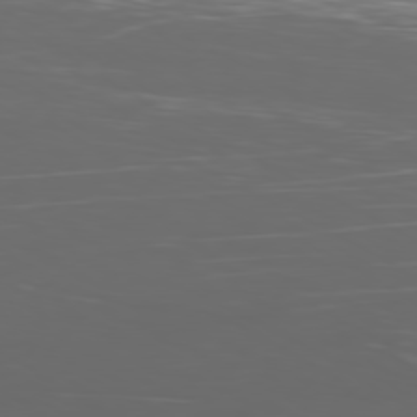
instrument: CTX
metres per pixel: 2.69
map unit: Ap
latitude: -79.8800
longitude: -72.9514
